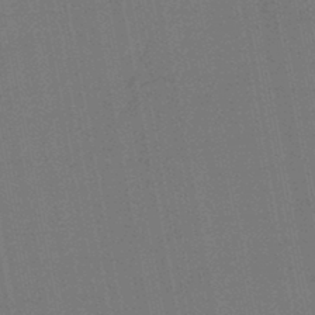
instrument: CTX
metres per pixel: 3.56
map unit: lHb
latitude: -45.1242
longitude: 63.6344
